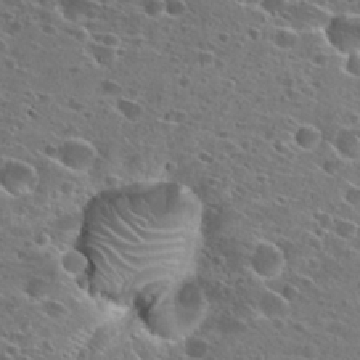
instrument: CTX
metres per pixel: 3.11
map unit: Hto
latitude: 26.4601
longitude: -46.4979
